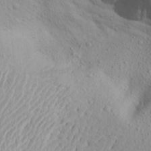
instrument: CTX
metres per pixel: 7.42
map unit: Aa
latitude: 19.2159
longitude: -144.0822
